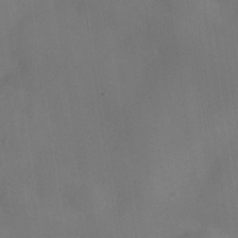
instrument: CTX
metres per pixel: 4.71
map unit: Nhe
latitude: -33.5777
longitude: -87.5938
